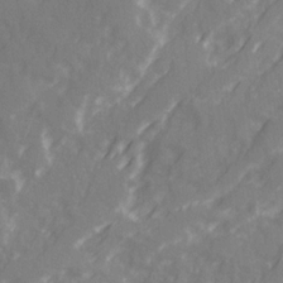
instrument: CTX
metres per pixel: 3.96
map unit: Ave
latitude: 20.8758
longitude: -132.0444
